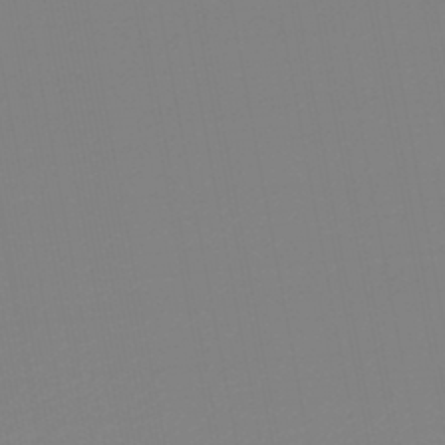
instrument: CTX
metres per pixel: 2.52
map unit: lHb
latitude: -46.6707
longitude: 57.1620
